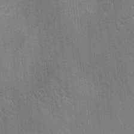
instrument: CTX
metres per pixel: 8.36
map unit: Ht
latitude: -3.1242
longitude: -17.3104
